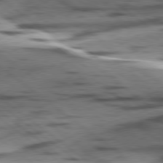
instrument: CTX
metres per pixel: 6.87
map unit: lApd
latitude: 78.5735
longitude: -51.0458
